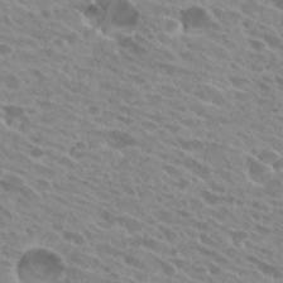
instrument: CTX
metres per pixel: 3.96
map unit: Hto
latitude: 25.2159
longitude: -40.4978
